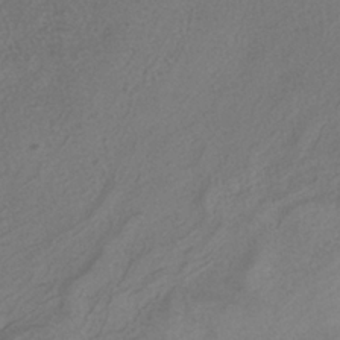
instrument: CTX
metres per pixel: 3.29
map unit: ANa
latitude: -38.6141
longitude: 96.6330
